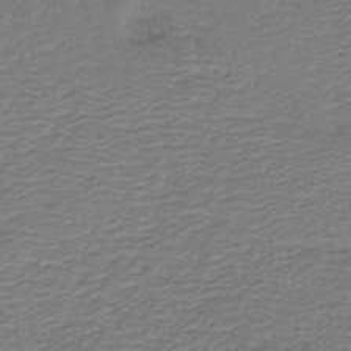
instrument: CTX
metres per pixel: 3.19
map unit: HNb
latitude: -42.5762
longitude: 50.5007
